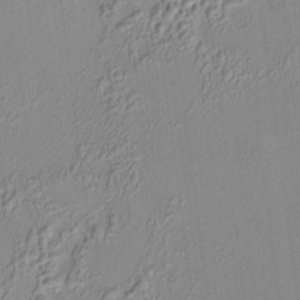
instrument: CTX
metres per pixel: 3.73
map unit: HNhu
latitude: 6.1578
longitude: 9.4643
